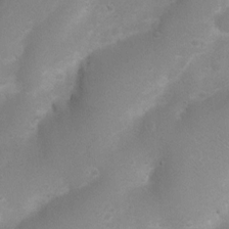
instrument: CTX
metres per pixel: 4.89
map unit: Nhu
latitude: 4.5168
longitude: -25.0836
